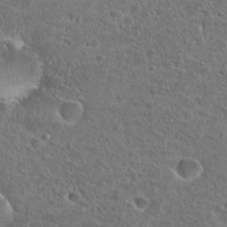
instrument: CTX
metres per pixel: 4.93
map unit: Hto
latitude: 25.4426
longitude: -46.2523
